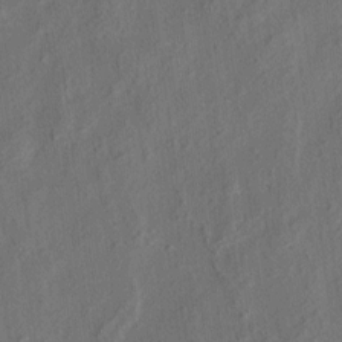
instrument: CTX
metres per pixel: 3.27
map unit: eHh
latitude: 5.9528
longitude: -77.1403
